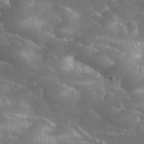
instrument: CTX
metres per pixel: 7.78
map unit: eHh
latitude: 34.2900
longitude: -64.1389
